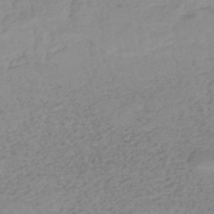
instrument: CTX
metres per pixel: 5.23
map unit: HNhu
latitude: -46.4062
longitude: 30.0661
